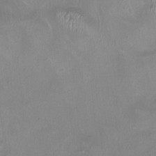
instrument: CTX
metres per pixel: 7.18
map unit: HNhu
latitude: 0.5923
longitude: -3.4048
